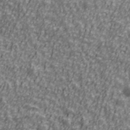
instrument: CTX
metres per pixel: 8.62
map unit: Ave
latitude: 42.0255
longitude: -113.2537
